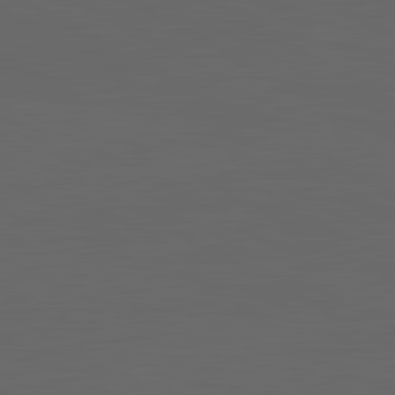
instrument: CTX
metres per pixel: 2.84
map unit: lApd
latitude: 82.2522
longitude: 131.8989
